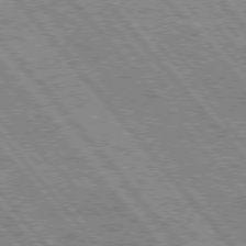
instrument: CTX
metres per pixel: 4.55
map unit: Hpe
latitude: 75.5371
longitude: -125.8583
